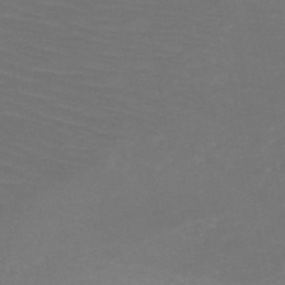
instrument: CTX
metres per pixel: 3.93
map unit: HNb
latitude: -50.2173
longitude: -44.3278
